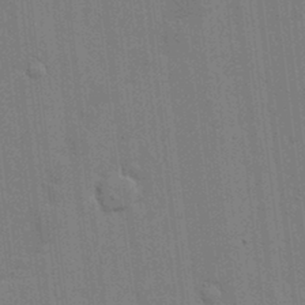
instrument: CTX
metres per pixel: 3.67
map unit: lHvf
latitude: 17.7639
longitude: -113.4048
